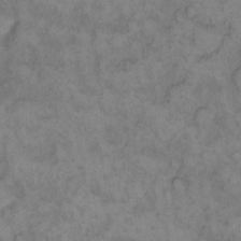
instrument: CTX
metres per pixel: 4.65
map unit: eHh
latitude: 12.8569
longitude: -63.7450
